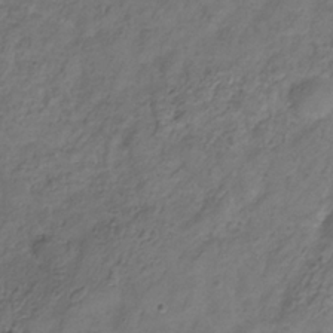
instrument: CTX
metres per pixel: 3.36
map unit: Hve
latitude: -33.5588
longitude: 90.9164
